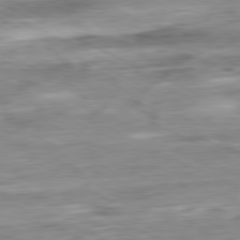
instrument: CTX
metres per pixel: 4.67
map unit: Ap
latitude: -80.9353
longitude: -69.2537
